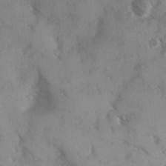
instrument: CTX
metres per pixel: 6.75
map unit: Ave
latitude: 0.2522
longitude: -111.4993
